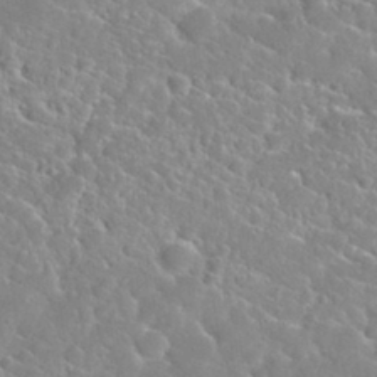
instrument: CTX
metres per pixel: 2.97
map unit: Nhu
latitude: 30.6491
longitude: -51.0647
